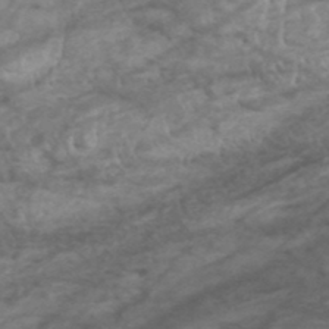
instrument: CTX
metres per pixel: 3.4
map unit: HNhu
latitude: -48.1606
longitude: 28.4629
